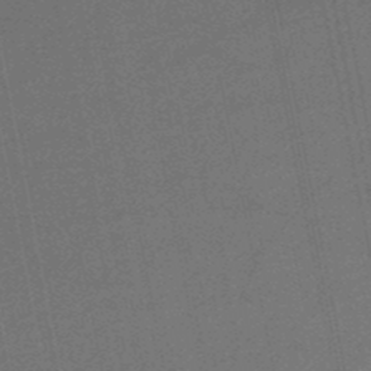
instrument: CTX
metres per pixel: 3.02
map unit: lHb
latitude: -49.2376
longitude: 68.8030
